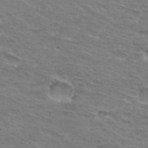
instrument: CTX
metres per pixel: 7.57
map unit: Hto
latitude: 32.7624
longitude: -46.4223
